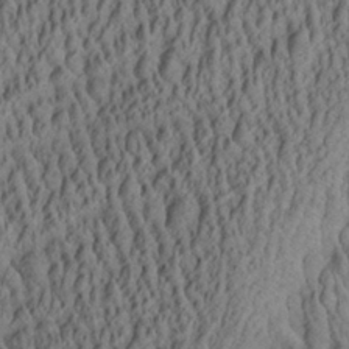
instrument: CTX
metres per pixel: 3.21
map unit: Aa
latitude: 27.2915
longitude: -135.8394
